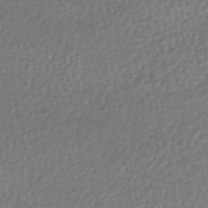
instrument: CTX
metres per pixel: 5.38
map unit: HNhu
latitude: -48.6519
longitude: 103.0298
